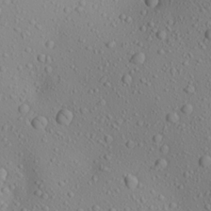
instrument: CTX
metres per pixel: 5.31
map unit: Aa
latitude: 23.5560
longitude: -144.1389
